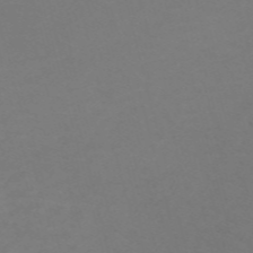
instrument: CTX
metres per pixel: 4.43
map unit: Nve
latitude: -58.7841
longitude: 60.0094
